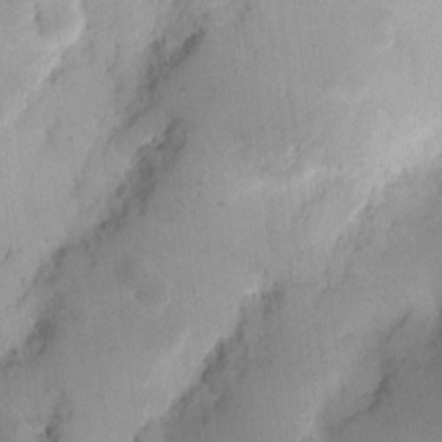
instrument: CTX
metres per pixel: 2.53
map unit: eHh
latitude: 11.4238
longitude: -68.2901
